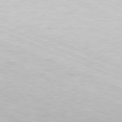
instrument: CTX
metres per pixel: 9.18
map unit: Hpe
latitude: -81.8800
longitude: 14.6330
